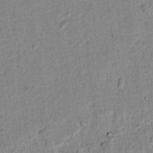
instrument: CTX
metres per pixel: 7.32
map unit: lAvf
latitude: 6.9136
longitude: 168.5006
